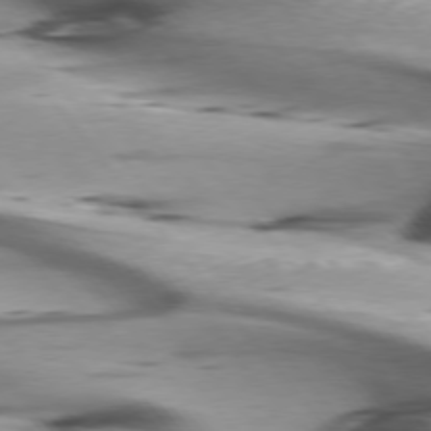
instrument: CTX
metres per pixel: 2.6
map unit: lApd
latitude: 75.9906
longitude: -65.2348
